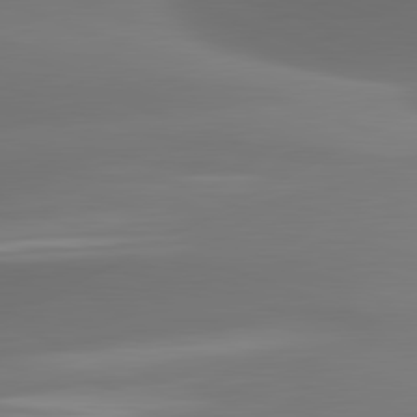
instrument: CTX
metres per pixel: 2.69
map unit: lApd
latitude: 81.9528
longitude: -162.9136
